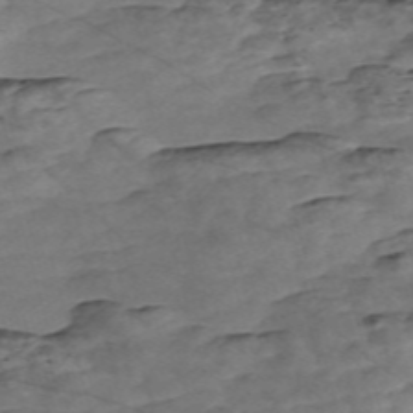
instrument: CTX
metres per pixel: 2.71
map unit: Nve
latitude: -58.3495
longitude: 54.3117
